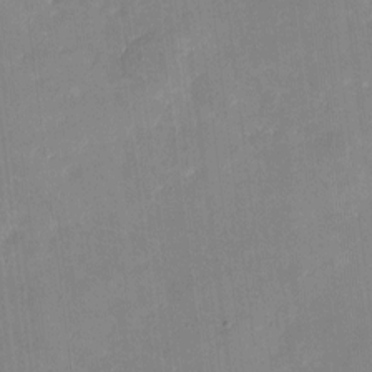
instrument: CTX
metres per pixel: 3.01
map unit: eHh
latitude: 4.6868
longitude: -68.2712
